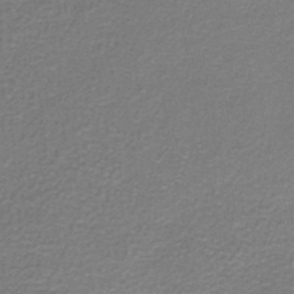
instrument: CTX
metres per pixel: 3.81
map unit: HNb
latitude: -44.7841
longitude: 52.6896
